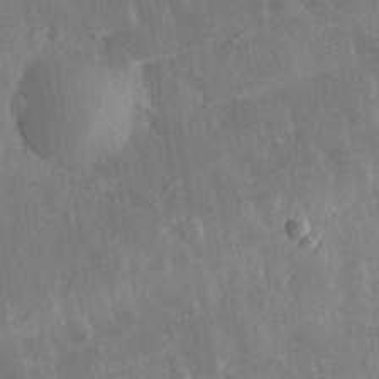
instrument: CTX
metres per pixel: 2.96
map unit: eHh
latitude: 31.8017
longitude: -79.4049
